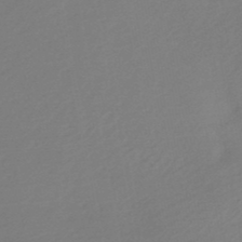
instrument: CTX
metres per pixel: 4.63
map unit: HNb
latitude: -47.3320
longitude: 57.9178
